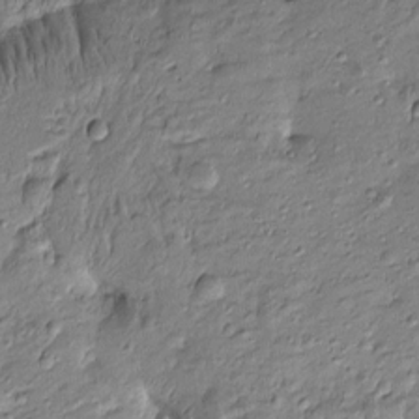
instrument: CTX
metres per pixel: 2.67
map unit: Htu
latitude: -8.1795
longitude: 177.4265
